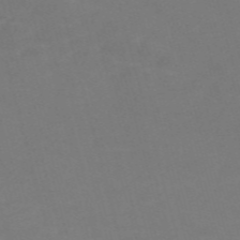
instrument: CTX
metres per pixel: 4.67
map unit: Nve
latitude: -58.7841
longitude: 58.2172
